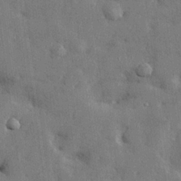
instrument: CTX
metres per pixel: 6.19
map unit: lHvf
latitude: 23.9717
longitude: 143.3320
